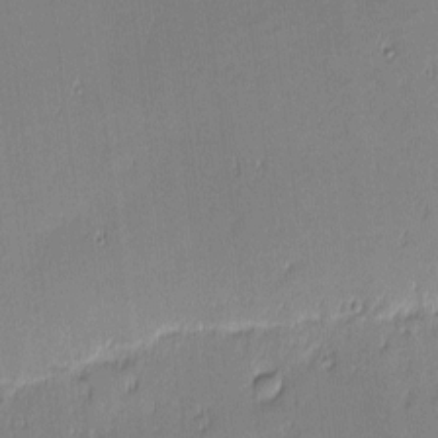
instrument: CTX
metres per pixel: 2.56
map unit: eHh
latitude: -2.9352
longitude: -81.9339
